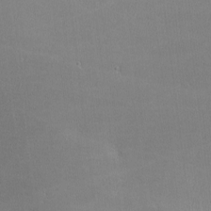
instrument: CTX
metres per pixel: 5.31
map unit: lHvf
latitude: -12.5763
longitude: -101.1403
